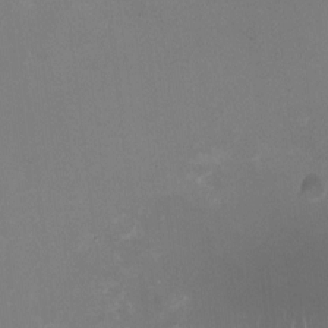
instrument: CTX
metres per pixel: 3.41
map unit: HNhu
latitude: -2.1983
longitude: -3.4993
